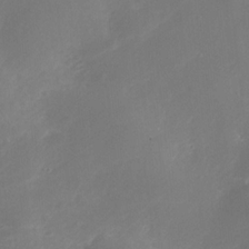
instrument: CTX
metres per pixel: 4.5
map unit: Nhe
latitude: -35.2565
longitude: -91.7828
